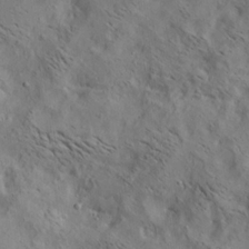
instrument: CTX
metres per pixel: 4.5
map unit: lAa
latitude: 19.9150
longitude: -139.9528
